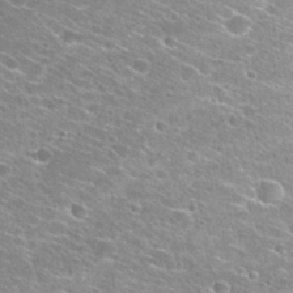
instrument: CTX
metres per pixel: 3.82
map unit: Hto
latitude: 26.9325
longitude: -45.5938
